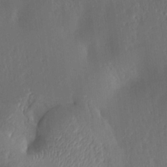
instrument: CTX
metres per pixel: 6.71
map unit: Aa
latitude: 15.1215
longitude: -148.2711
